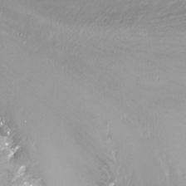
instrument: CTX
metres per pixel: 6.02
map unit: Nhu
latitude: -13.7100
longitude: -69.8583
